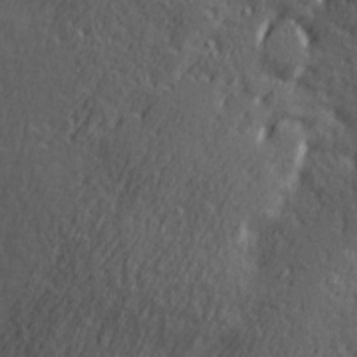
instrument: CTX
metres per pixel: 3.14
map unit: Hve
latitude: 24.4034
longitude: -96.7624
